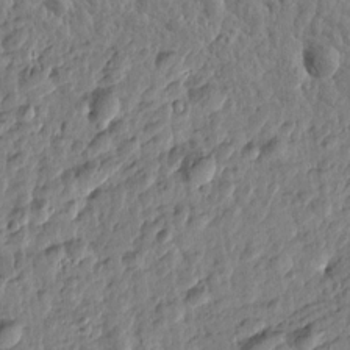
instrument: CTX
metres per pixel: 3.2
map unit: Htu
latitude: -0.5196
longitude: -178.7813
